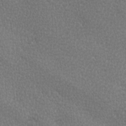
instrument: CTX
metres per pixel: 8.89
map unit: Ave
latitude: -0.0850
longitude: -115.1781
